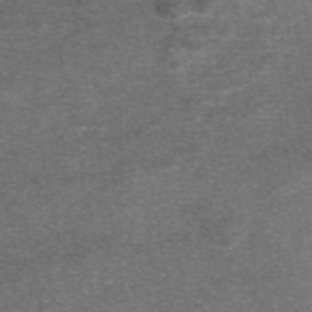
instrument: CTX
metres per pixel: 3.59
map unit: eAb
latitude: 47.2915
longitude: 104.3684
